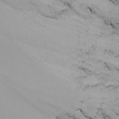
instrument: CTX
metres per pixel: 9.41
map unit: Nhu
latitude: -7.1431
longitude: -90.7813
